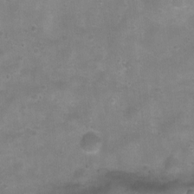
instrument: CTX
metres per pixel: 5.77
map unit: Ht
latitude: 4.5357
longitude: -20.7624
